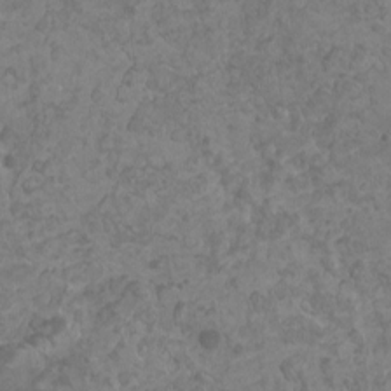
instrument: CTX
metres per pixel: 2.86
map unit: HNhu
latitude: -0.9164
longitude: 2.1605
